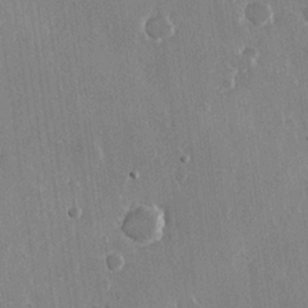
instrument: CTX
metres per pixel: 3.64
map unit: Hve
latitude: 22.0255
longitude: 148.5574
